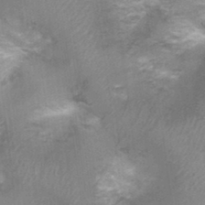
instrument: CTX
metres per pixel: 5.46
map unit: Nhu
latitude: 1.2914
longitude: -17.8205
